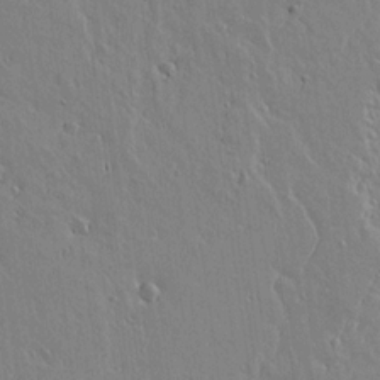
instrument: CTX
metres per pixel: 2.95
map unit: lAvf
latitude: 14.7247
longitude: -125.9717
